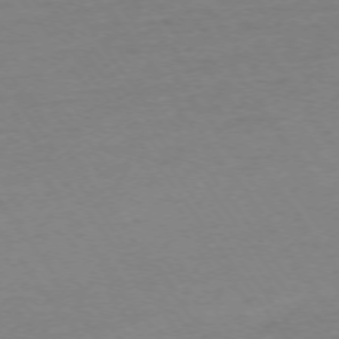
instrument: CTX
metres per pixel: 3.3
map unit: Ap
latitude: -75.0487
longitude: -81.1214
